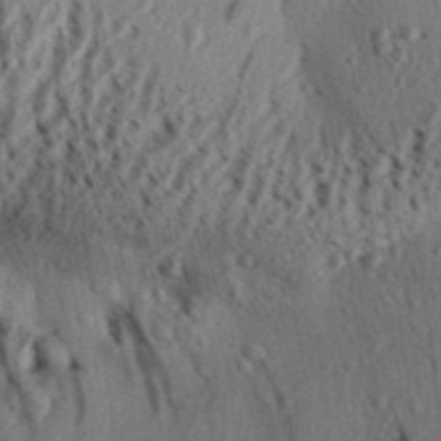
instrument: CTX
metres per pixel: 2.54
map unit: Aa
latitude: 31.1215
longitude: -137.2915
